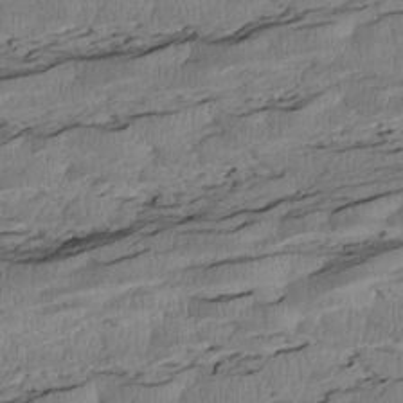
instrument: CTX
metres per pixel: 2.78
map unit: Htu
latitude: 3.1214
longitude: 149.6344
